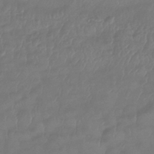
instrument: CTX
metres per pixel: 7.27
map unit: eHb
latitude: -42.8974
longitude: 81.9178
